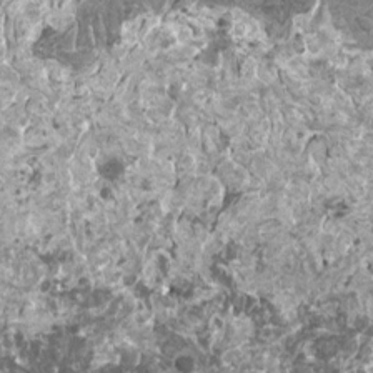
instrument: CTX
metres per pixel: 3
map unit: HNhu
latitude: 0.6112
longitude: 6.1417
